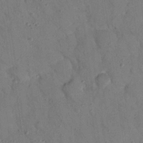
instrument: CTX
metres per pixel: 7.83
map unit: Nhu
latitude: 24.8191
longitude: -74.0633
